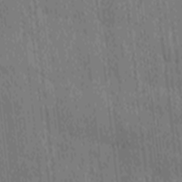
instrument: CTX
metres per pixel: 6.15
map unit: Ave
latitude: -9.3510
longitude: -123.3293
